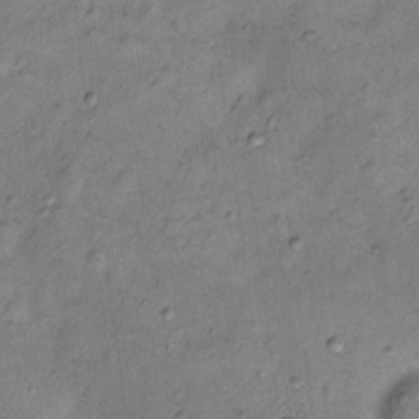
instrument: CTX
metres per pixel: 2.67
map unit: Nhu
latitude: 11.2537
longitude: -28.8191
